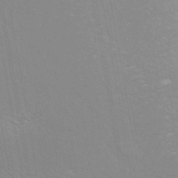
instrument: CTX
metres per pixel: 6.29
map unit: ANa
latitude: 43.6316
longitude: 27.8800
